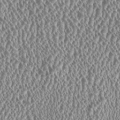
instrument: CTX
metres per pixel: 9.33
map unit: HNhu
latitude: 0.1955
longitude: 0.0661
